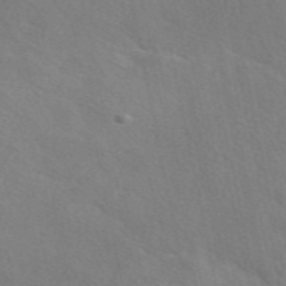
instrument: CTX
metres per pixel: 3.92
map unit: eAb
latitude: 49.4993
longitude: 117.3131
